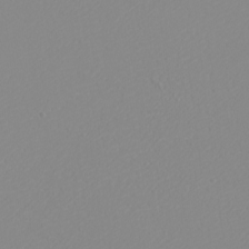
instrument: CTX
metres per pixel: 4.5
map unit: eHh
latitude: -5.4454
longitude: -85.6316
